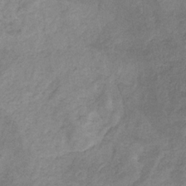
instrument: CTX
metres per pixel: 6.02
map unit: HNb
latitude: -32.1039
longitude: 61.5966
